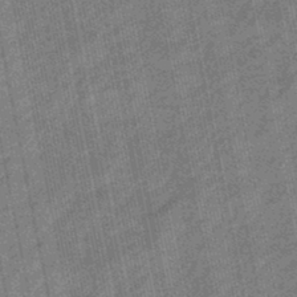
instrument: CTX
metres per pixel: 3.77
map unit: eHb
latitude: -43.8989
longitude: 87.3510
